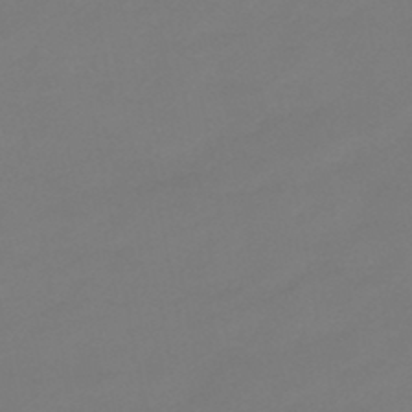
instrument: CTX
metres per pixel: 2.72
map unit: eHb
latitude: -46.8786
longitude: 86.1039
